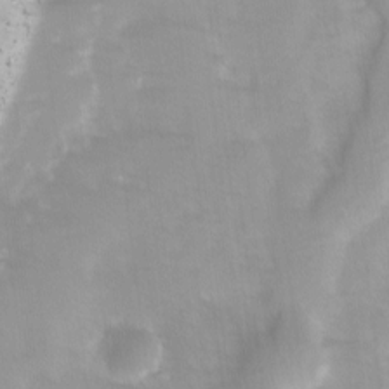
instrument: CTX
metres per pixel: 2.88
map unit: Ave
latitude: 8.6113
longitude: -105.0837
